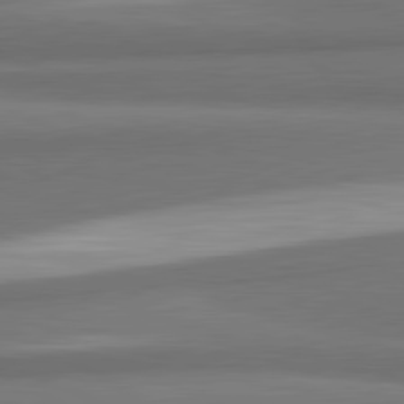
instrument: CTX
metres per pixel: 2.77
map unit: lApd
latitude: 81.8772
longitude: 173.3887
